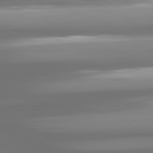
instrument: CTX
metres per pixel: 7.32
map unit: lApd
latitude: 81.2348
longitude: -139.7639
